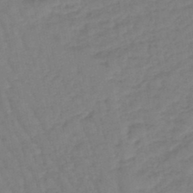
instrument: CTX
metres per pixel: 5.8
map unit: eHb
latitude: -45.7667
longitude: 80.6330
